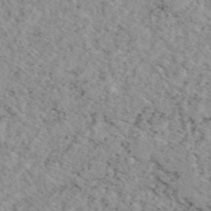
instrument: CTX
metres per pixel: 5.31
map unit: eAb
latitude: 44.9702
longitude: 112.5007
